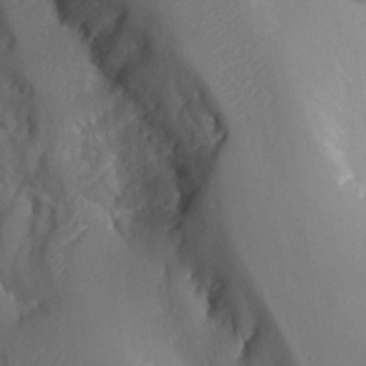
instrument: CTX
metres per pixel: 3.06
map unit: Aa
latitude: 23.2348
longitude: -127.4616
